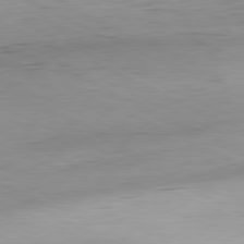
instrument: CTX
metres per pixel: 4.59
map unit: Hpe
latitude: -81.4266
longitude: 12.1984
